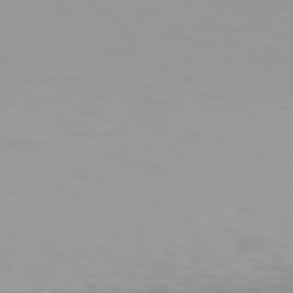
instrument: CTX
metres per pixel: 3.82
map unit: Hpe
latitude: 78.0444
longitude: -136.1011
